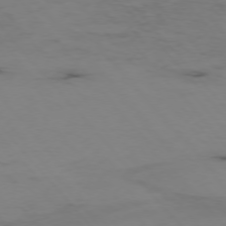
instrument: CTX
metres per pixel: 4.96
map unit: Hpe
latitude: -76.2173
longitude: -19.2348
